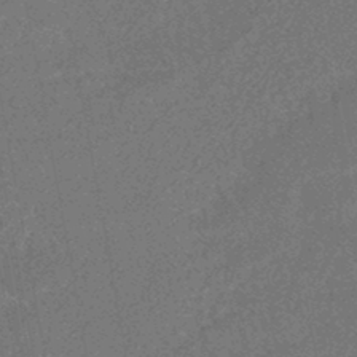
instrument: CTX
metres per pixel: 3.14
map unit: HNhu
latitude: -45.5966
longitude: 99.6344
